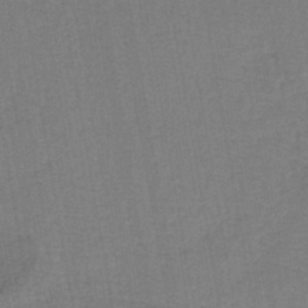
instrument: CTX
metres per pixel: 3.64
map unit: lHb
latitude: -41.9178
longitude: 60.9731
